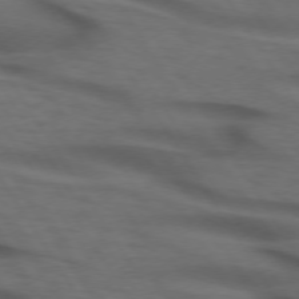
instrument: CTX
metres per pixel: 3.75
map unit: lApd
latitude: 73.7450
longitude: -74.2900
